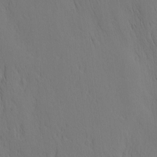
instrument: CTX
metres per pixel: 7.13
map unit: Nhu
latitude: -4.3117
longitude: -151.9150
